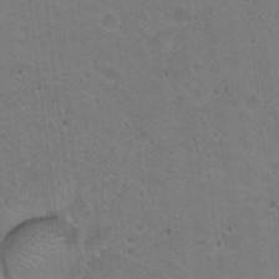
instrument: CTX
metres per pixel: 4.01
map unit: Nhu
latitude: 18.1766
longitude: -29.8772
